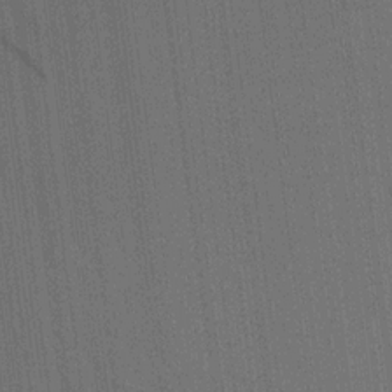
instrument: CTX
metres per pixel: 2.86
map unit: HNhu
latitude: 13.7450
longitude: 14.3873
